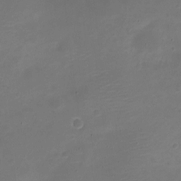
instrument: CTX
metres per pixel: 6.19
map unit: Nve
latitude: -21.5210
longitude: 104.8975
